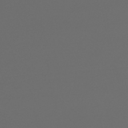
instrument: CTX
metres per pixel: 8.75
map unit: HNhu
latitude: -48.3307
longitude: 100.8785
